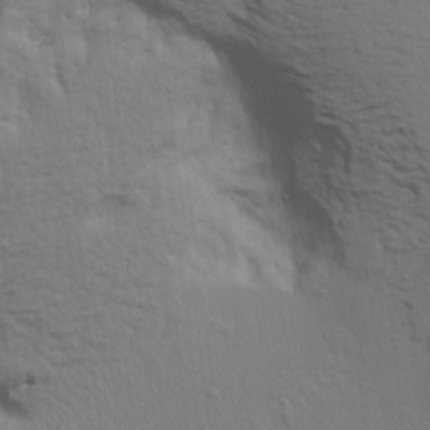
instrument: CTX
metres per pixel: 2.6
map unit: Aa
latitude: 15.1026
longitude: -140.9891
